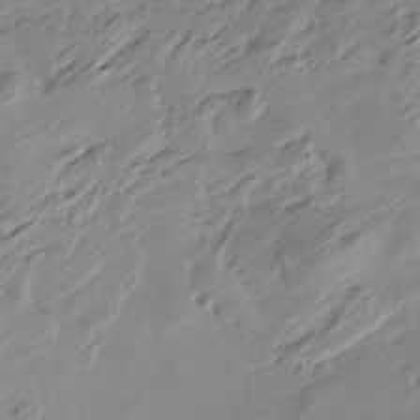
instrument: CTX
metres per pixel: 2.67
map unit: Htu
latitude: -4.4818
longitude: -178.1578
